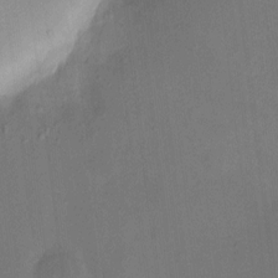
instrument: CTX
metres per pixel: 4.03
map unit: HNhu
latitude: 6.5357
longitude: 8.2172
